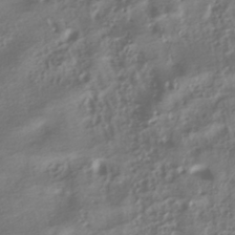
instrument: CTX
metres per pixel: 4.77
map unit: HNhu
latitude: -40.8030
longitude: 100.2361
